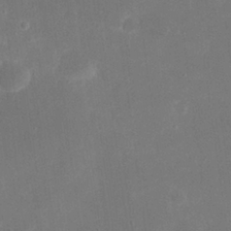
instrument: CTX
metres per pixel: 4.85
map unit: eHh
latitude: 20.0633
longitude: -69.0648
